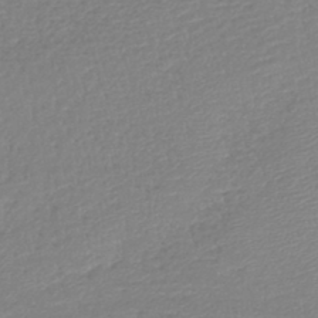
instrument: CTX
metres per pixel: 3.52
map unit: lHb
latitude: -42.0472
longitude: 74.4251
